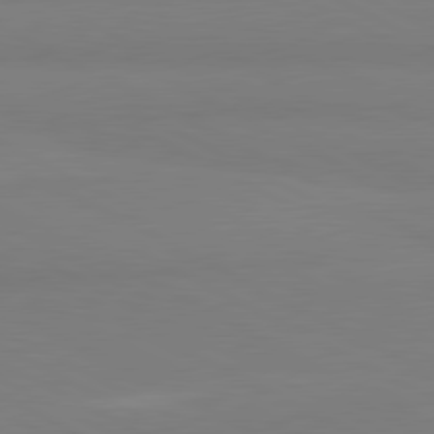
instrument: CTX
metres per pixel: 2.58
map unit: lApd
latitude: 80.8758
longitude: 179.7666
